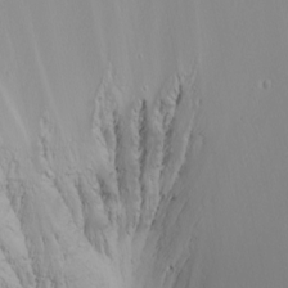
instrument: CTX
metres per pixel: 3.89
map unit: Nhu
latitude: -5.2565
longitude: -91.3860
